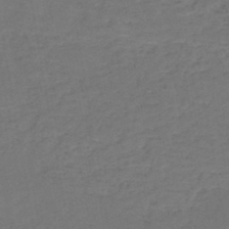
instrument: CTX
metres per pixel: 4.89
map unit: HNb
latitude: -50.1606
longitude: -53.2348
